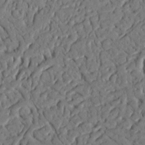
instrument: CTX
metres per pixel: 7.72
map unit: Nhu
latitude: 20.3845
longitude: -77.5749
